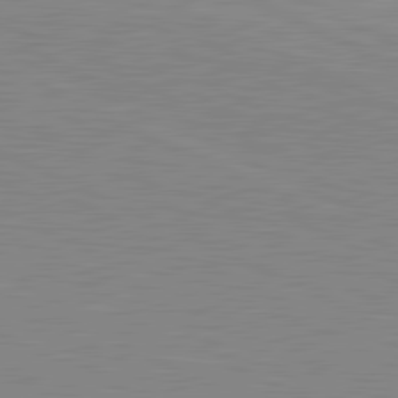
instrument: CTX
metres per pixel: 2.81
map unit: lApd
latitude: 81.6127
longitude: -172.3656
